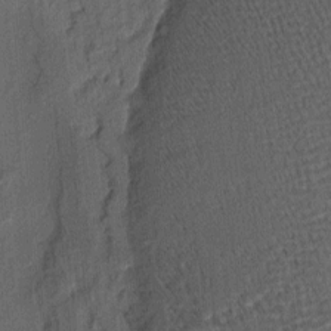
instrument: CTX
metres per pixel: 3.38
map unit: eHh
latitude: 5.3859
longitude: -77.1214
